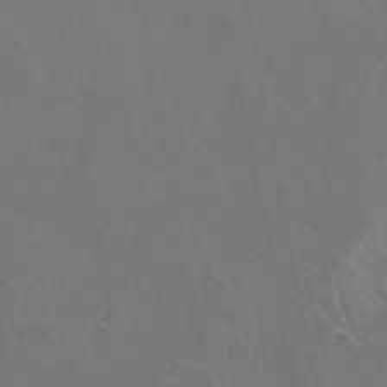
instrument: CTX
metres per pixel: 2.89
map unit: eAb
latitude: 46.9703
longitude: 109.8044
